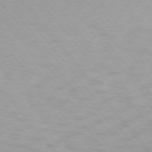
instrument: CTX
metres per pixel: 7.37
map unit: lApd
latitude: 74.2334
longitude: -60.3089
